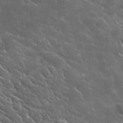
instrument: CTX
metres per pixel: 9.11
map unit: lHvf
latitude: 36.8758
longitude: -90.4034
